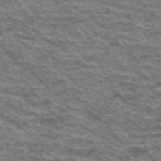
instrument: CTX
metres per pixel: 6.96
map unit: Hto
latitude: 38.1389
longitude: -42.1011
